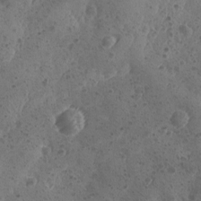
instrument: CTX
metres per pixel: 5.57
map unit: Ave
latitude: -8.8975
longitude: -118.3089
